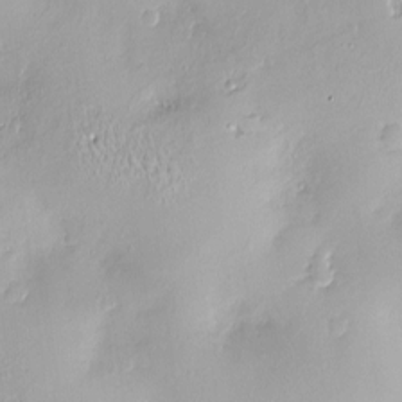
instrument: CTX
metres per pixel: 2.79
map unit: Nve
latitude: -8.4440
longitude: 174.6140
